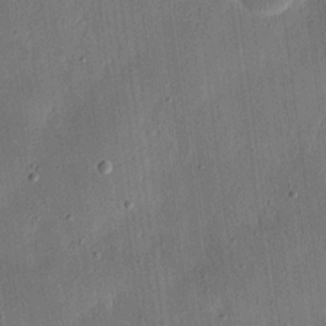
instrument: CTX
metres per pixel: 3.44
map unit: eHh
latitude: 17.0458
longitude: -69.9150
